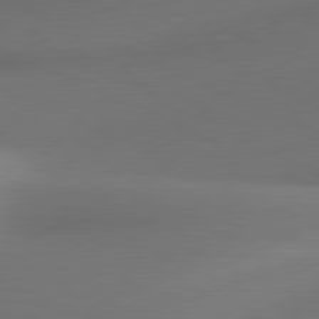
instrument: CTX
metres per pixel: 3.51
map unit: lApd
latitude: 81.1214
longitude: 130.6329
